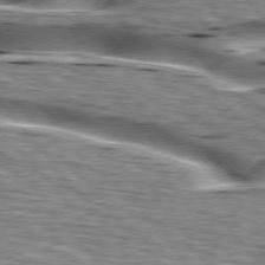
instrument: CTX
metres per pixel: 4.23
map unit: lApd
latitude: 76.3656
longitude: -60.8380
